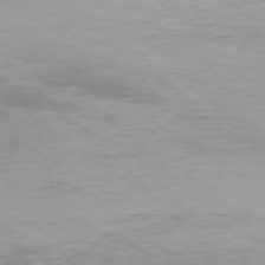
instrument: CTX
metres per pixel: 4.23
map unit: Hpe
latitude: 77.5938
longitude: -134.0255
